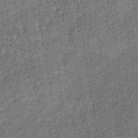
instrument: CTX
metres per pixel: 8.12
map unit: lHb
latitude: -38.8408
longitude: 64.2929
